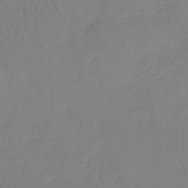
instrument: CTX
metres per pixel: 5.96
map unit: lHb
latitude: -44.6519
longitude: 70.0283
